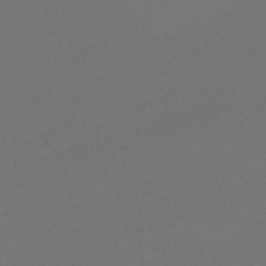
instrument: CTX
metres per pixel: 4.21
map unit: eHb
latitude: -47.9178
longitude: 86.5196
